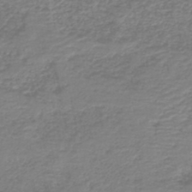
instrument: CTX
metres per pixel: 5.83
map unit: HNb
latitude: -41.6911
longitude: 49.9556
